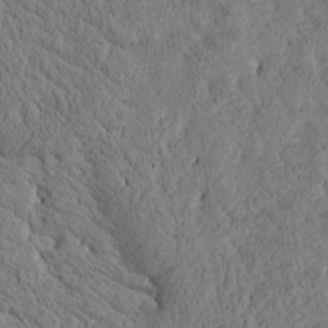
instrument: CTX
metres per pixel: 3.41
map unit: Htu
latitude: -0.5385
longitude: 175.5399
